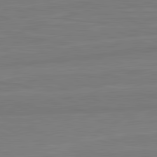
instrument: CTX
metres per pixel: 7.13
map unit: lApd
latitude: 81.9717
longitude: -173.0647
